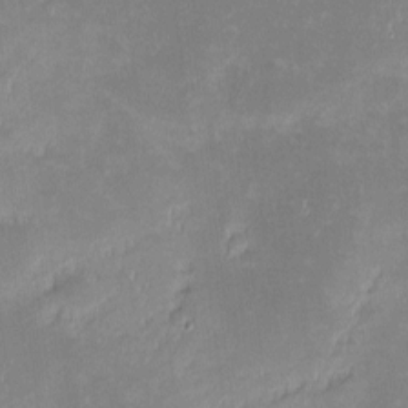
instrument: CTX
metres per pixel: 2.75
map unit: eHh
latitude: -2.3306
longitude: -84.6113
